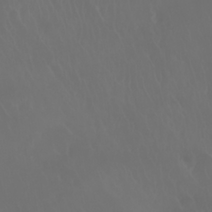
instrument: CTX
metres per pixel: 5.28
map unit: Nhu
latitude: 28.1767
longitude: -62.9136
